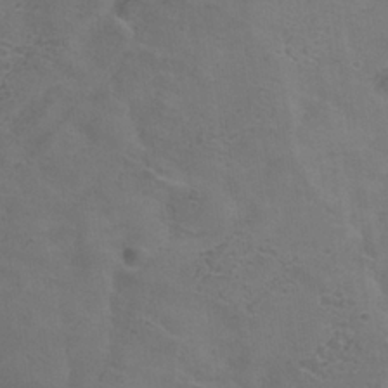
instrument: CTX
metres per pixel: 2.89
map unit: Hve
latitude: -34.1417
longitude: 91.0487
